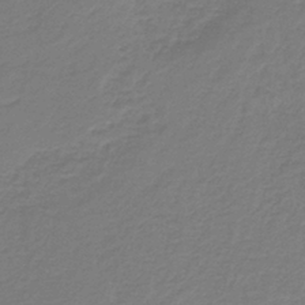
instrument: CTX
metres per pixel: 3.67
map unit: HNb
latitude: -38.1795
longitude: 55.1431
